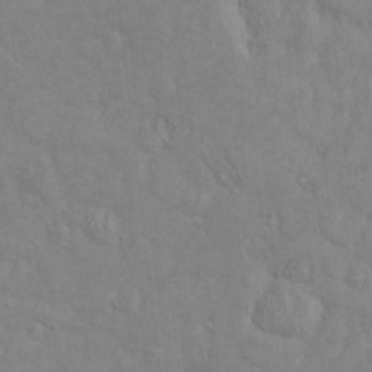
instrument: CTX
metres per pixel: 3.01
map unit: Nve
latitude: -8.3873
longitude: 173.9367
